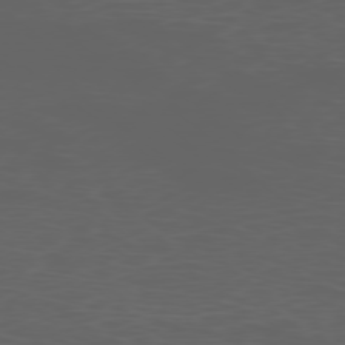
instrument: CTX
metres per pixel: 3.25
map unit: Ap
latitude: -77.3510
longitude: -75.8205
